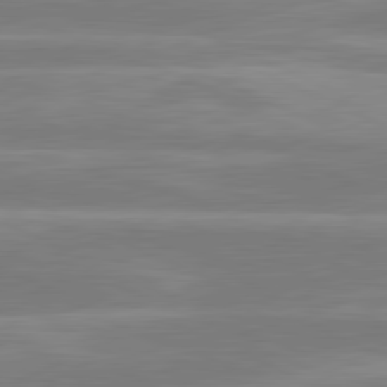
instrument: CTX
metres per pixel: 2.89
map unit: lApd
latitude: 81.1403
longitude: -131.3671
